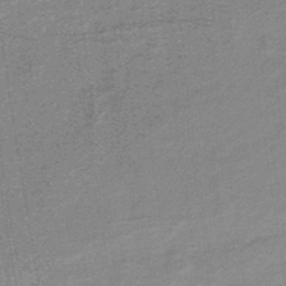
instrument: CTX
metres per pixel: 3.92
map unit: HNb
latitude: -36.1227
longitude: 57.5210
